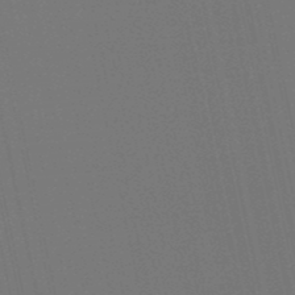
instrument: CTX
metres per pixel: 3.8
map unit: lHb
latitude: -49.8423
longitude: 75.6155
